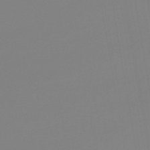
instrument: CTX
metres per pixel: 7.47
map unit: lHb
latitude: -44.0472
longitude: 65.5966
